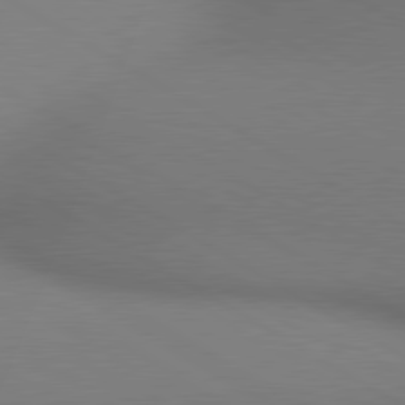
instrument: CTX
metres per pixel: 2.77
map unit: lApd
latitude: 80.5168
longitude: 134.2739
